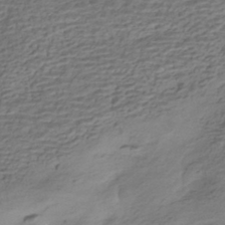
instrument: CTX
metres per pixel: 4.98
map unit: HNhu
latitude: -42.2172
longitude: 101.3887
